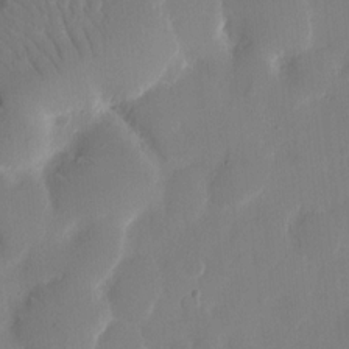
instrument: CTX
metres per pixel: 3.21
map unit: eHh
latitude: 9.9906
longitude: -67.8961
